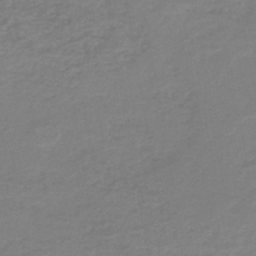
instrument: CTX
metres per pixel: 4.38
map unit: HNb
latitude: -45.0109
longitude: -45.8016
